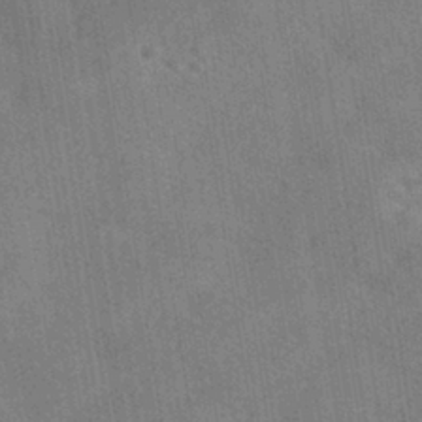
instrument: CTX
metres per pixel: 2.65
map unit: HNhu
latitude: -40.4629
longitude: 96.0661
